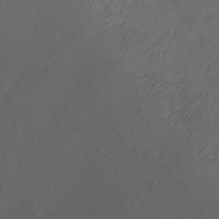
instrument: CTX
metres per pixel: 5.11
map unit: Ht
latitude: -7.1242
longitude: -35.1592
